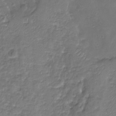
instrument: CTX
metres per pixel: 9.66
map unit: Nhu
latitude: -19.4454
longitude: -58.1011
